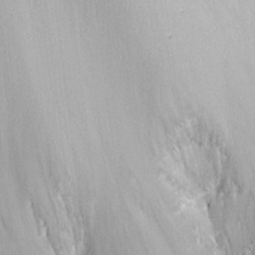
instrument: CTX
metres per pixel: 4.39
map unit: eHh
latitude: 6.5357
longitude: -77.1214
